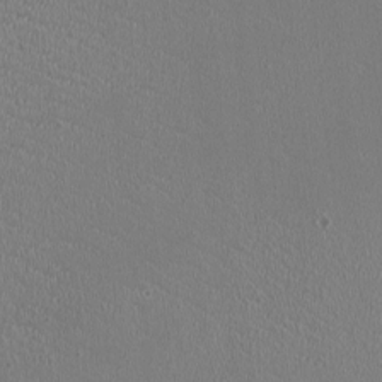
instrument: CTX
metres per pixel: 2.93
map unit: HNhu
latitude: -3.0297
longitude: -2.2333
